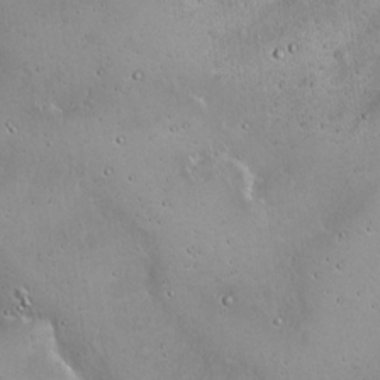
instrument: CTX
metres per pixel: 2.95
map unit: Hto
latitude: 16.0444
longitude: -59.9717
